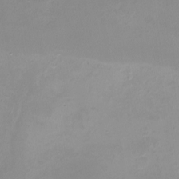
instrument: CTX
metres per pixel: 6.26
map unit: eHh
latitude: -4.7652
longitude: -78.2523
